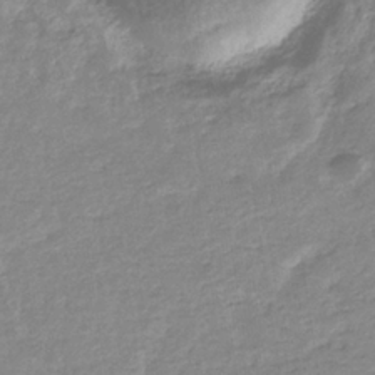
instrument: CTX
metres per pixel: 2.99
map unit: eHb
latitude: -35.7100
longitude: 77.2376
